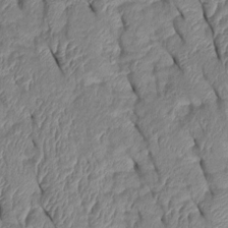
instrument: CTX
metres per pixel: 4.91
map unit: Htu
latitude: 1.4615
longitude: 148.9542
